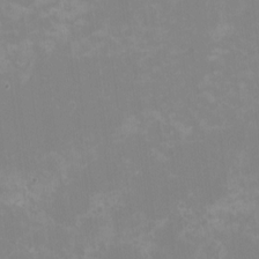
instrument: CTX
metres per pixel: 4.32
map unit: HNhu
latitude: -1.7478
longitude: -5.2726
